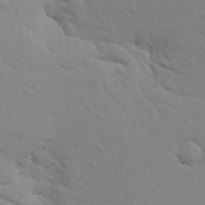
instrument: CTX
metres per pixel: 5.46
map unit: lHvf
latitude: 13.9339
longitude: 179.1620
